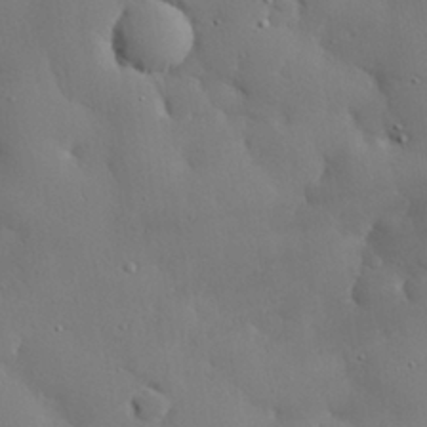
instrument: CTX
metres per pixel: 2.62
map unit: eHh
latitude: 29.3481
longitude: -81.6316
